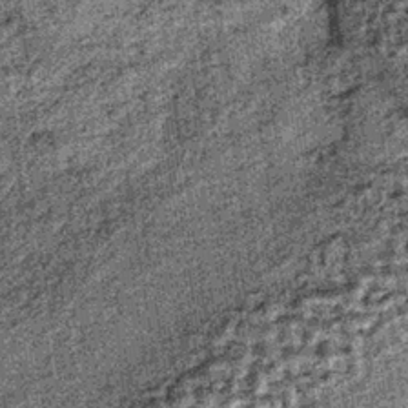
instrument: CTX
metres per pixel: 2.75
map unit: lHb
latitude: -37.6721
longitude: 64.5385
